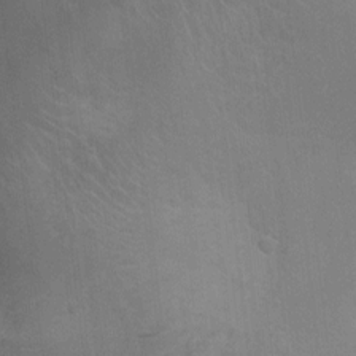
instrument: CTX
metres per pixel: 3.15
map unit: Ht
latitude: -4.3306
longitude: -17.3860
